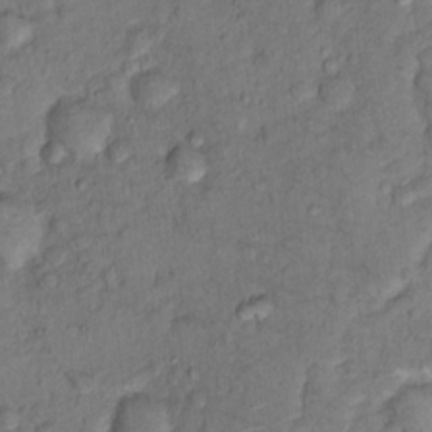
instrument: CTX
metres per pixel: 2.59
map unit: Hto
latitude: 15.3293
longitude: -30.5546
